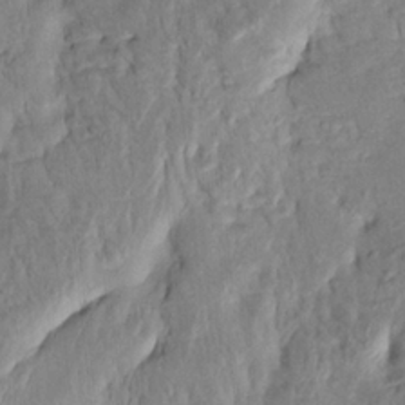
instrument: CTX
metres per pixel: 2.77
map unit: HNhu
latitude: 10.9514
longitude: 24.1228
